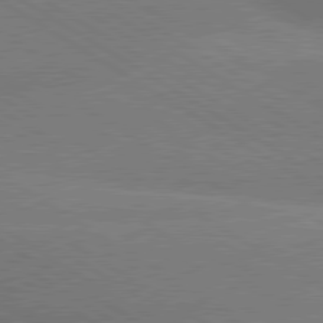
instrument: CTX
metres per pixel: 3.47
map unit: lApd
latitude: 79.9717
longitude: -152.4790
